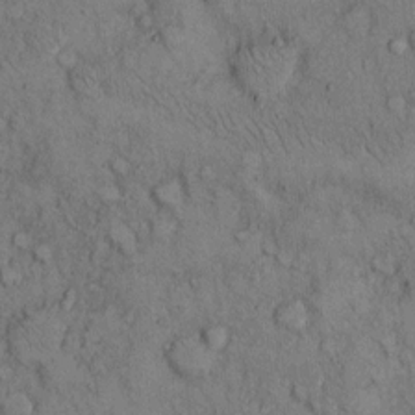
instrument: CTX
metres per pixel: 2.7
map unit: Hto
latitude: 10.2712
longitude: -59.5560
